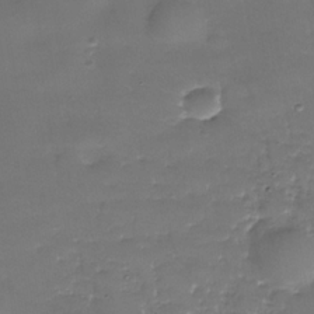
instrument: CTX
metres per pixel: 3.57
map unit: Nhe
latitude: -35.7478
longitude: -90.5546
